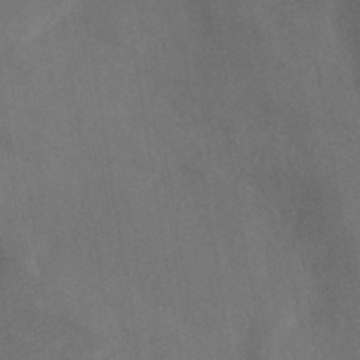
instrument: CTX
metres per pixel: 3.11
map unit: ANa
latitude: 39.2537
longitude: 29.4454
